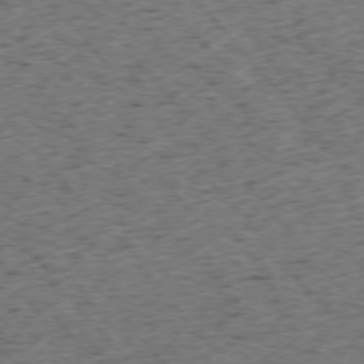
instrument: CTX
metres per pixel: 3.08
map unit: Ap
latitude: -75.8801
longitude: -62.2145
